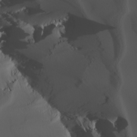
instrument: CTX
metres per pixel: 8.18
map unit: Nhu
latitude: -5.4265
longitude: -95.2348
